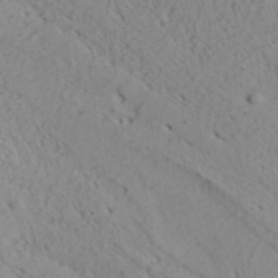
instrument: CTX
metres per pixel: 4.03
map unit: Hve
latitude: 32.6490
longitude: 148.9542
